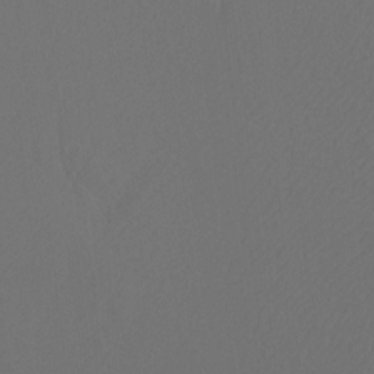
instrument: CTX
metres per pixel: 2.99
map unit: Htu
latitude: -11.8233
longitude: -70.8758
